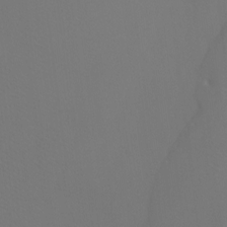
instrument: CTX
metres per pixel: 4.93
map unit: Htu
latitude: -7.3698
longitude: -33.3293
